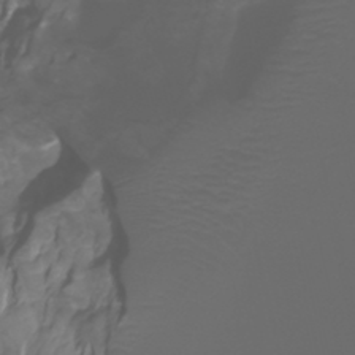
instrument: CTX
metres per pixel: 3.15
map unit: Htu
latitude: -4.9352
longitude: -88.9703
